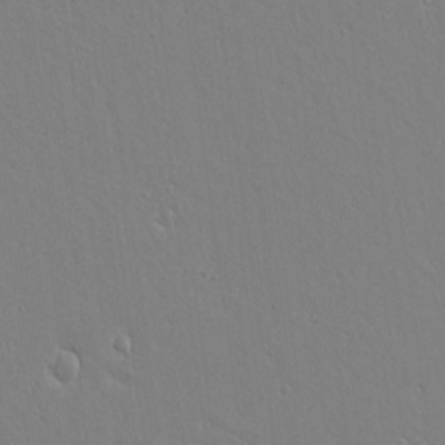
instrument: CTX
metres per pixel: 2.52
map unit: lAvf
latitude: 14.3468
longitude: -126.3090
